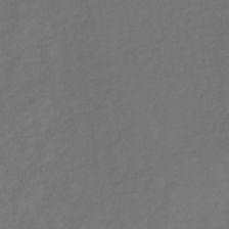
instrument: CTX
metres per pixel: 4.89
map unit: lHb
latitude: -39.2376
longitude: 70.5385
